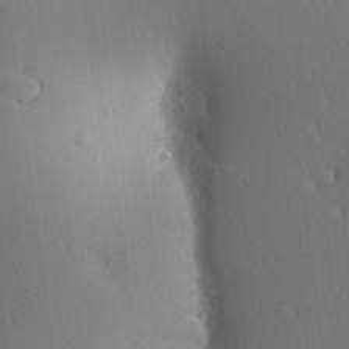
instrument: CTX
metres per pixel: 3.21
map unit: Aa
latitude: 23.7261
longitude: -147.3293
